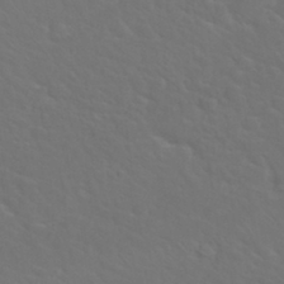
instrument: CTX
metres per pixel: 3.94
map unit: Nhu
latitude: 29.6883
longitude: -52.2523
